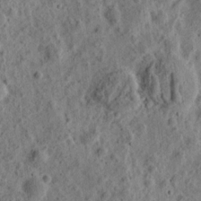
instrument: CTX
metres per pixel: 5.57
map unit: eHh
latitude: 11.2726
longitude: -73.9528
